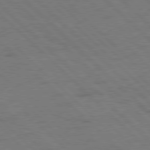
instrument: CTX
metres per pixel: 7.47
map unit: Hpe
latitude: 77.8394
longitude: -154.9325
